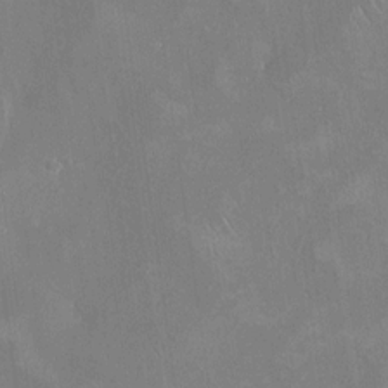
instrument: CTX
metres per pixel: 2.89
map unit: HNhu
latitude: 11.3860
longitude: 8.7085
